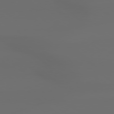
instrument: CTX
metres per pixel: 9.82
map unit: Hpe
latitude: 78.5735
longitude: -133.6883
